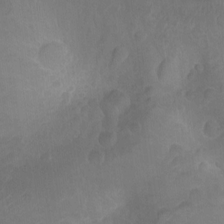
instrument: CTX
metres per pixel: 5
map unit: Nhu
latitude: -14.9542
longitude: -25.7071
